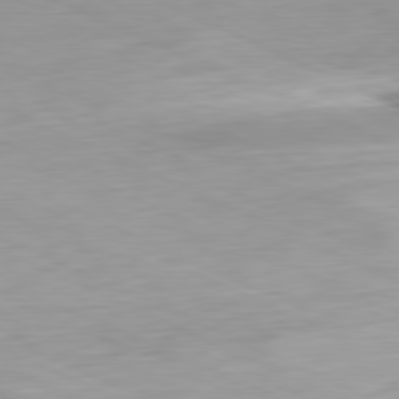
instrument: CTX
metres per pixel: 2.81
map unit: Ap
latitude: -81.4455
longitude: -69.1970
